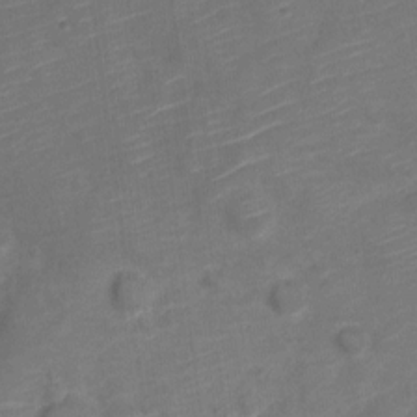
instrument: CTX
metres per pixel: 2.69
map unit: Nve
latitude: -19.5966
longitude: 107.5966
